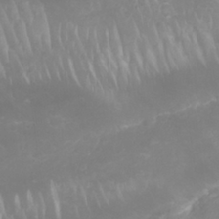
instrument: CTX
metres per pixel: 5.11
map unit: Nhu
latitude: 26.6491
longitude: -62.1767
